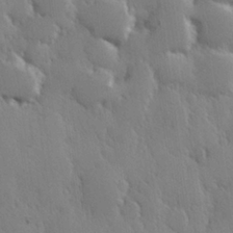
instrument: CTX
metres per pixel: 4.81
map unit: Hve
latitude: 27.1592
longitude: 150.2362
